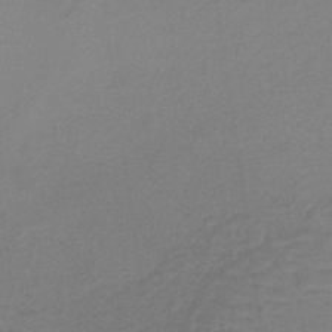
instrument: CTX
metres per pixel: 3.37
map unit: lHb
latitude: -37.6155
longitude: 60.8408
